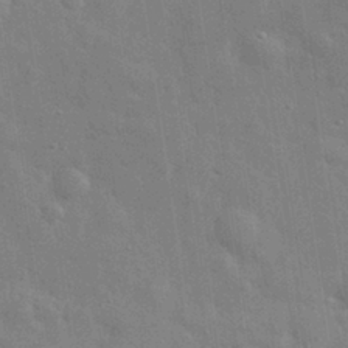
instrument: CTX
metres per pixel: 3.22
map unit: eHh
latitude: 29.7260
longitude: -75.0270
